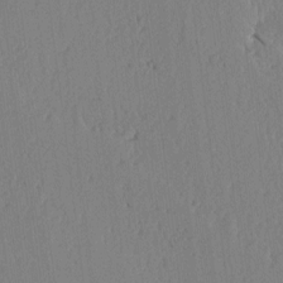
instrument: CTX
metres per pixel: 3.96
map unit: lAvf
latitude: -5.2565
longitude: -113.7827
